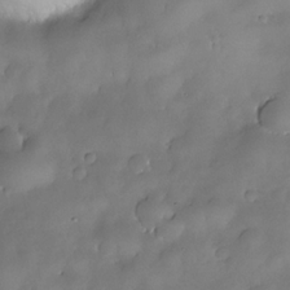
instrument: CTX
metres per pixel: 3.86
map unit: Nhe
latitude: -30.6896
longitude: -140.2522
